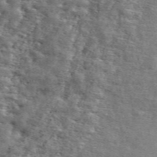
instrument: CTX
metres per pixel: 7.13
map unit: ANa
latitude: 50.0633
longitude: -74.4979
